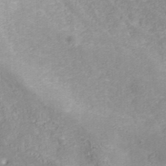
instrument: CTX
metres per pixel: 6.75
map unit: ANa
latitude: 40.3845
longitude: 23.3888
